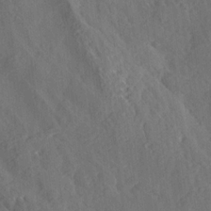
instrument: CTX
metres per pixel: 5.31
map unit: Aa
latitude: 12.7813
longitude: -143.6694
